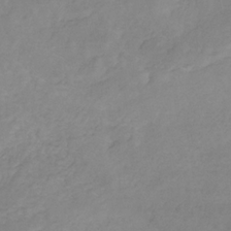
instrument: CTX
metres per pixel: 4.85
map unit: HNb
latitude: -31.5399
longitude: 61.8233
